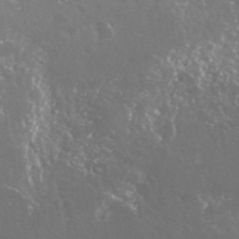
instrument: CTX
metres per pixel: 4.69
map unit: Nhu
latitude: 25.2537
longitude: -58.4790
